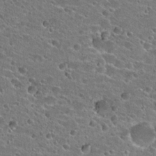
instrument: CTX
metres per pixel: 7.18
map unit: Hto
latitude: 23.8016
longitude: -43.3860
